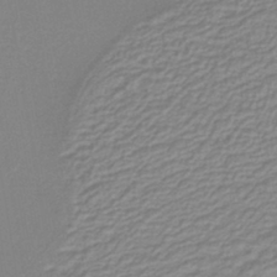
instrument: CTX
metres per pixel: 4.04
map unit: lHb
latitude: -40.8408
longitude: 51.5966
